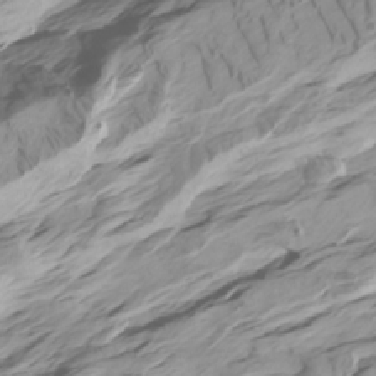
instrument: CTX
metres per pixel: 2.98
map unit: Htu
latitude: -6.8975
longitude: -70.0633
